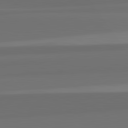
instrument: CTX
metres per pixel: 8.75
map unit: lApd
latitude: 82.7624
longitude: 166.4440
